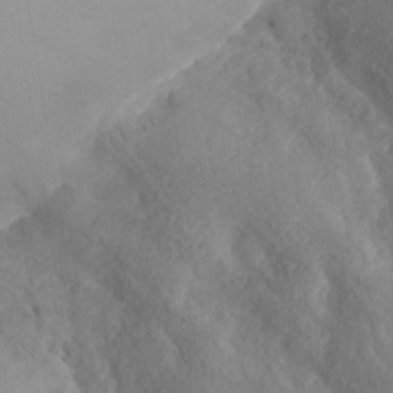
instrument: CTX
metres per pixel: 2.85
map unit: Nhe
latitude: -37.5021
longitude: 139.3888
